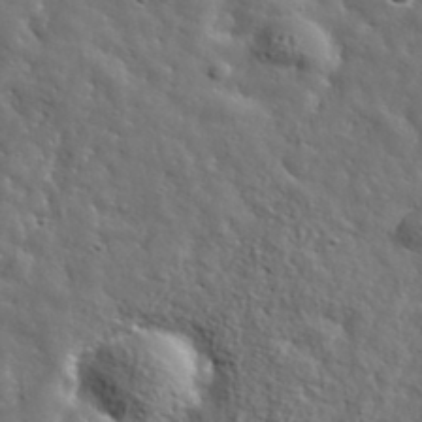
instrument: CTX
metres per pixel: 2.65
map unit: lHvf
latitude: 36.6302
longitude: -86.2333
